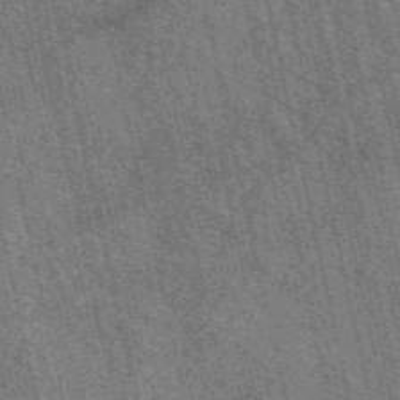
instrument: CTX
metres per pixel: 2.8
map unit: eAb
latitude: 51.4237
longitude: 114.1039
